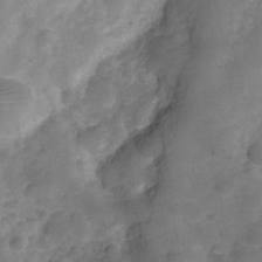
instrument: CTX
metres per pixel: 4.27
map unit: Hve
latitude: -29.5588
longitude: 92.6707
